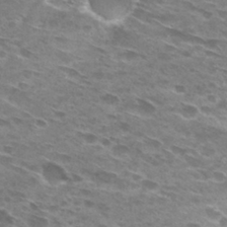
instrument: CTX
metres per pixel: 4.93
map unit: Hto
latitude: 29.6694
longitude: -42.6868
